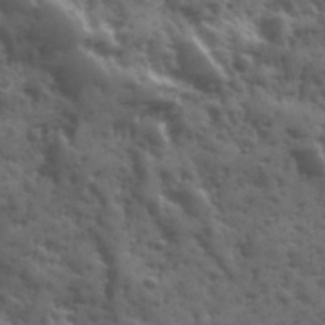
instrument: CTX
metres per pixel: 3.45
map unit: Ave
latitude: 18.9136
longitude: -132.0822
